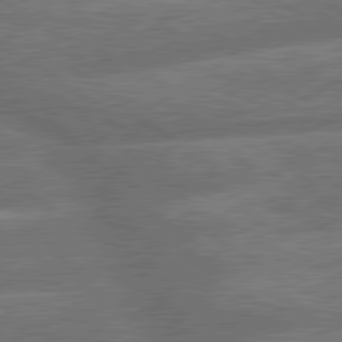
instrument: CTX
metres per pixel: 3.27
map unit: lApd
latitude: 79.9906
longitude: -164.2523
